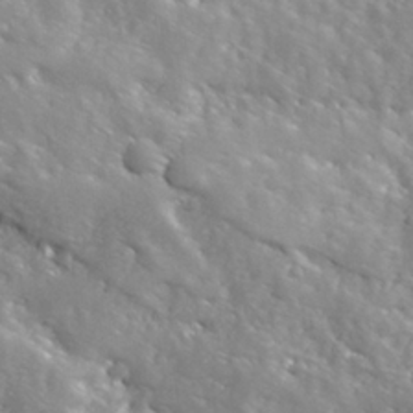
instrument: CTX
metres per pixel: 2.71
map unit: Hve
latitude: 24.9324
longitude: 146.0661
